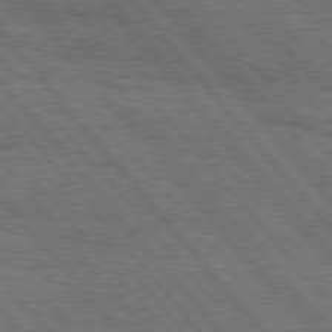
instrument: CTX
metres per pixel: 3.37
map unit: Hpe
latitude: 76.3467
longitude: -150.1200
